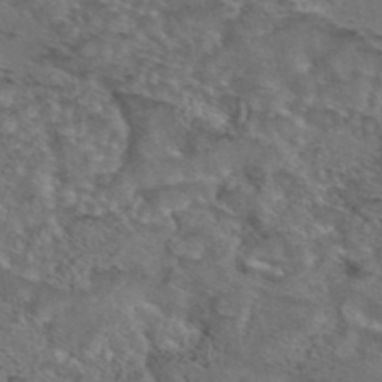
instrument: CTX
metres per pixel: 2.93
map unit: eAb
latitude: 43.5938
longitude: 103.5399
